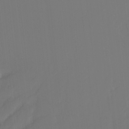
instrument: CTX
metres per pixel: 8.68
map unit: Ht
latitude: -4.9163
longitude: -62.1956
